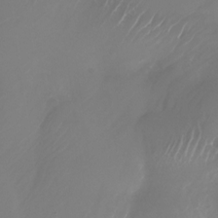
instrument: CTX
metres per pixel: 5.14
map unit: Nhu
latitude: -27.4643
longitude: -71.8205
